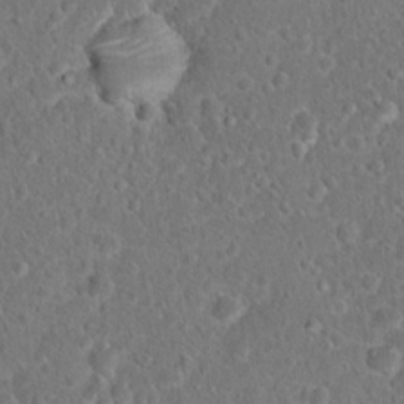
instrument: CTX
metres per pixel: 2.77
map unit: Hto
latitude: 17.2726
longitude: -41.5182
